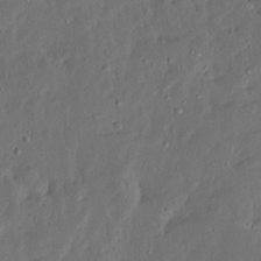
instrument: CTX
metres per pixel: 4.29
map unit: Ave
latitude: 13.4993
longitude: -136.2145
